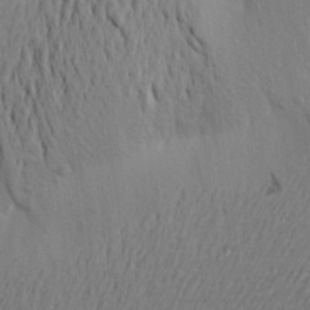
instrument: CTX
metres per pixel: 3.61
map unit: Aa
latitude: 22.2145
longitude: -149.2915
